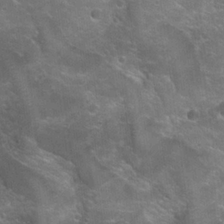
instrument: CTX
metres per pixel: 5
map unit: Hto
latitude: 21.6505
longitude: -43.1403
